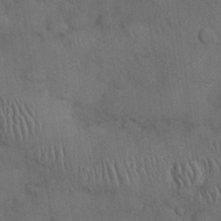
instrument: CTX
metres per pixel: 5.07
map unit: Nhu
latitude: 27.6316
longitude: -69.8017
